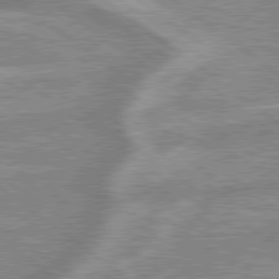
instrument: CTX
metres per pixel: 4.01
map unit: lApd
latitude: 79.2537
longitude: -168.8569
